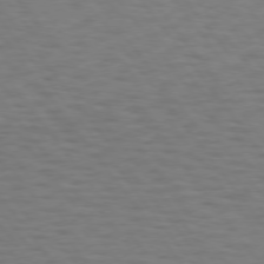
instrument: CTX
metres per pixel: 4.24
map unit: Hpe
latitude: 74.3845
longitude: -131.4994
